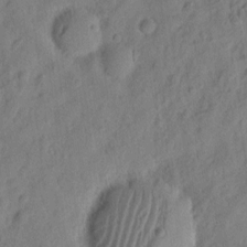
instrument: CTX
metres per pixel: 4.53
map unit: eHh
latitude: 7.6883
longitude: -75.3104
